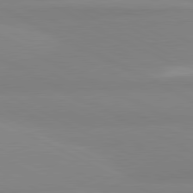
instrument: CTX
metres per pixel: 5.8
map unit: lApd
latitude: 81.1403
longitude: 179.4265
